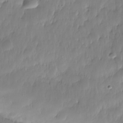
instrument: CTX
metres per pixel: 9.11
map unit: Nhe
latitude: -36.5195
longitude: -179.2537
